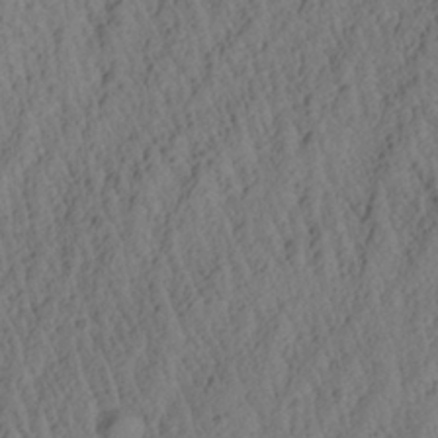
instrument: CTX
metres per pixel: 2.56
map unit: Aa
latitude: 27.1592
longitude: -135.6316
